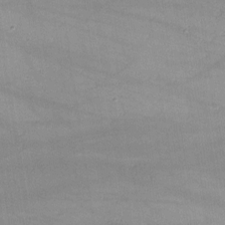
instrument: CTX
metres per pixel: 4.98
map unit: lHvf
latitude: -10.4629
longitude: -101.7639
